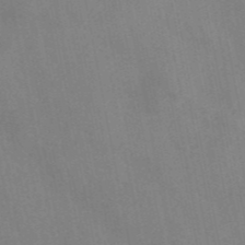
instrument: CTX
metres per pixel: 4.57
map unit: HNb
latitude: -52.4440
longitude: -50.0255
